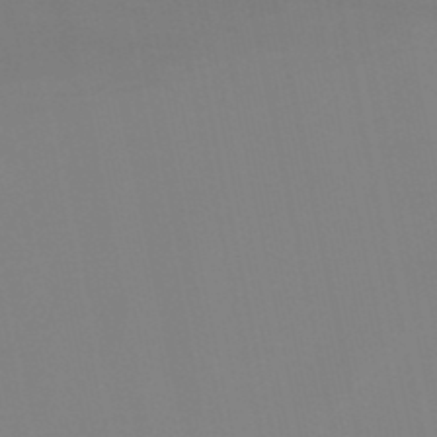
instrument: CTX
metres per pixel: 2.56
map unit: lHb
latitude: -49.0487
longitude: 69.9556
